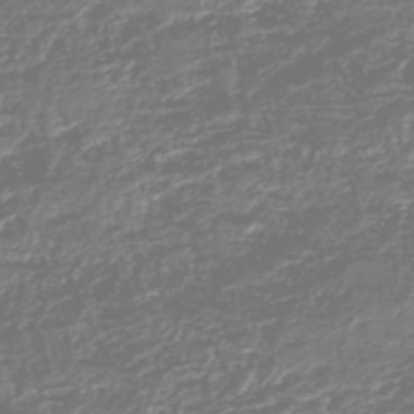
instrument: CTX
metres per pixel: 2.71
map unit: HNhu
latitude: -46.9919
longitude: 29.2565
